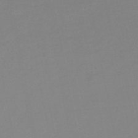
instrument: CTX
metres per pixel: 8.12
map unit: HNhu
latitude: -48.9164
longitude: 99.4265
